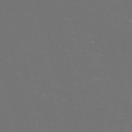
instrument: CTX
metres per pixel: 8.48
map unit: Nve
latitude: -57.5210
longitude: 52.3495
